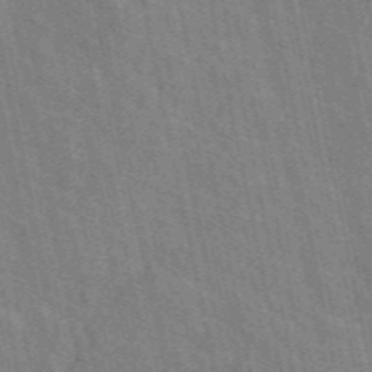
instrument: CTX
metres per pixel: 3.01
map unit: ANa
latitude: 48.9136
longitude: -78.1767
